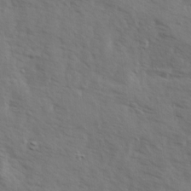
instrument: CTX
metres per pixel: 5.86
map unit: Ave
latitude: 13.6694
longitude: -102.1578
